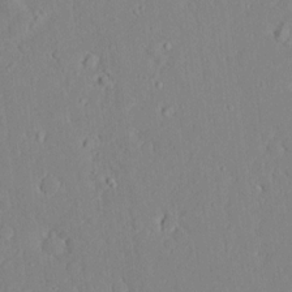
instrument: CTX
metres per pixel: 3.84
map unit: Aa
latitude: 9.4049
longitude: -135.4993
